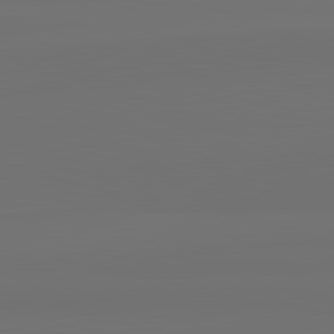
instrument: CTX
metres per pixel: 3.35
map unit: lApd
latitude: 82.4601
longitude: 162.8975
